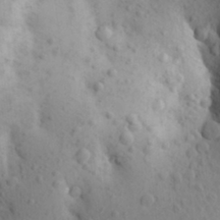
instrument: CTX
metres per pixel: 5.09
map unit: Aa
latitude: 26.5168
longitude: -149.4993
